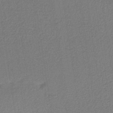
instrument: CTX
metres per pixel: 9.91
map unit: lHb
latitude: -37.7288
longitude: 59.7099
